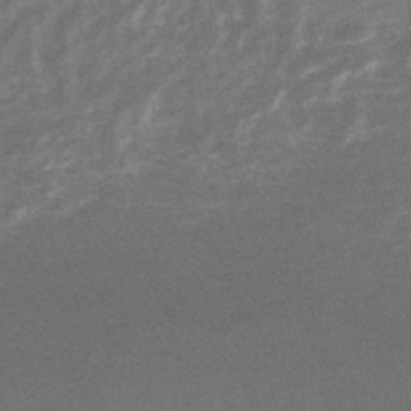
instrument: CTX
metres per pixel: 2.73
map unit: lHb
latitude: -48.2740
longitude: 72.4251
